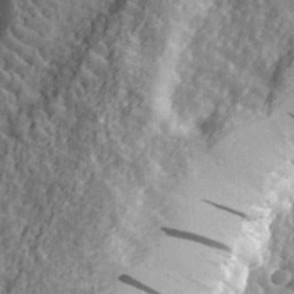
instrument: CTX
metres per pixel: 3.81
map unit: eHh
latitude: 33.9339
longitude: -80.3656
